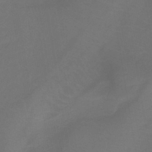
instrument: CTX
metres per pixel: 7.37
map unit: lHb
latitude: -41.5399
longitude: 77.4076
